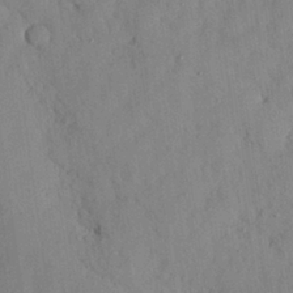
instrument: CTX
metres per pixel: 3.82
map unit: Nhu
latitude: 27.2159
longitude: -71.6883
